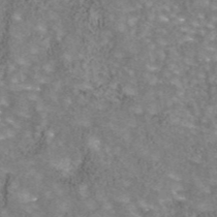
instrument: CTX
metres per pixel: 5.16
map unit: eAb
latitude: 44.3845
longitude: 105.8233
